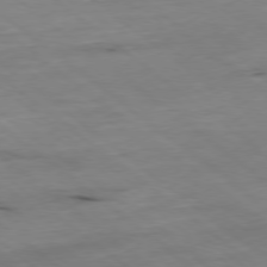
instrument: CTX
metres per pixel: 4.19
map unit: Ap
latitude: -78.6140
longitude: -90.7624
